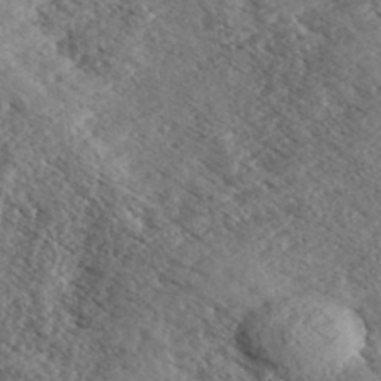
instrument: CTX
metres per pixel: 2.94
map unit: eHh
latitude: 35.8583
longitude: -139.6883
